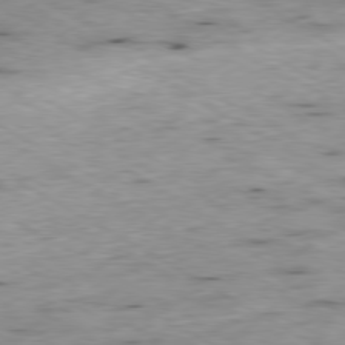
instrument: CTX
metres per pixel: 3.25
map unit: Hpe
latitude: -80.2173
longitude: 21.3887
